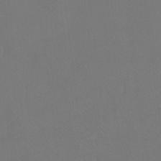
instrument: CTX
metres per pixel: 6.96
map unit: Ht
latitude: -7.5966
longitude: -37.0837
